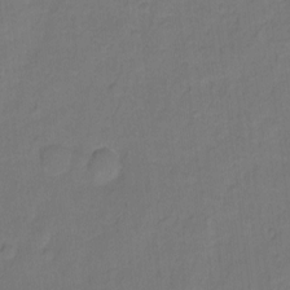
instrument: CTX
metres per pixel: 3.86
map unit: Hto
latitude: -1.8801
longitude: -34.4412
